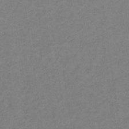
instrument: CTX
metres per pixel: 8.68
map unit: lHb
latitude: -32.6708
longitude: 64.7652
